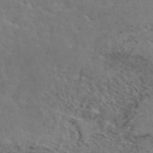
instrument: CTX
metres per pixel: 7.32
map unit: ANa
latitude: 49.2726
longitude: -79.4616
